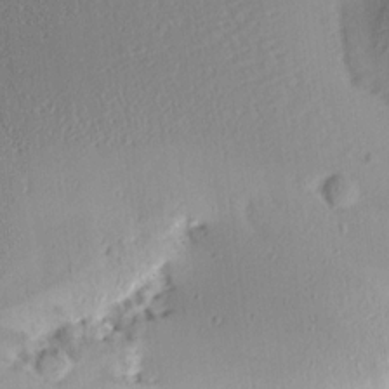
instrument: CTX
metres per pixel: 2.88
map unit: Aa
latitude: 12.8569
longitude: -143.4616
